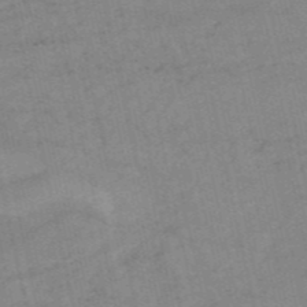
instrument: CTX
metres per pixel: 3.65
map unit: HNb
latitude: -54.6897
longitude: -43.7639
